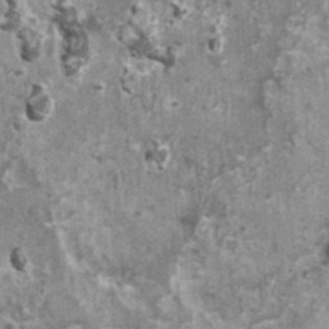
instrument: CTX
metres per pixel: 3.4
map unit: HNhu
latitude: 1.7071
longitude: 5.1053
